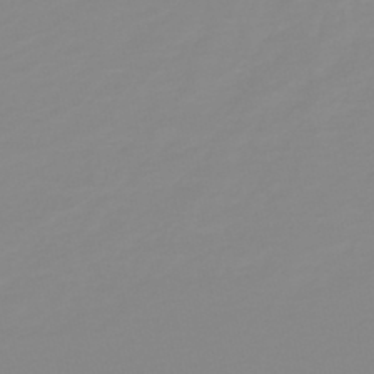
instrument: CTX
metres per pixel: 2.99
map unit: HNb
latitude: -44.1795
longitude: 51.4076
